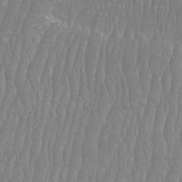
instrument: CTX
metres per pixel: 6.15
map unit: Htu
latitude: -9.3321
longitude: -75.9717
